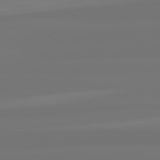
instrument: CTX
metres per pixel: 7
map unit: lApd
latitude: 82.1577
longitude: -177.5749
